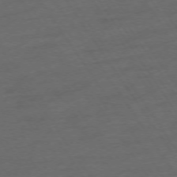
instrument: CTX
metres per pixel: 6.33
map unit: Ap
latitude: -74.3496
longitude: -75.3293
